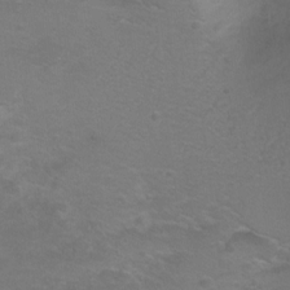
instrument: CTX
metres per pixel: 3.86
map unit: Ht
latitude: 0.4223
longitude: -38.0444
